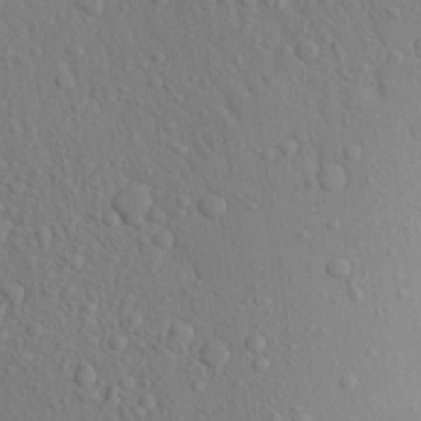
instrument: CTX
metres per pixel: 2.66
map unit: Aa
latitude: 23.2726
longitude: -146.3846
